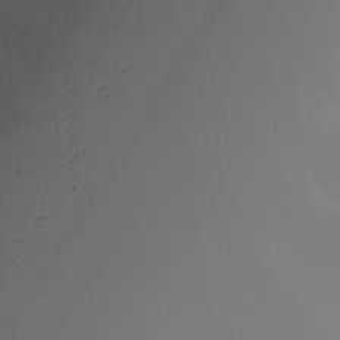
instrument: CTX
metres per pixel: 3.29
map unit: Nhu
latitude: -7.8044
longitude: -90.6679
